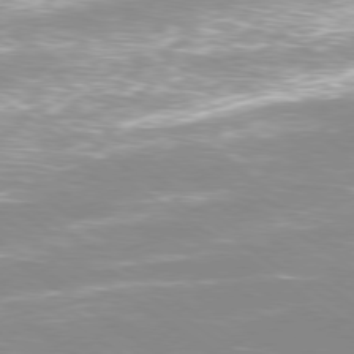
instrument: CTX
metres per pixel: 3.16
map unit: Ap
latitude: -79.7666
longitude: -66.5923
